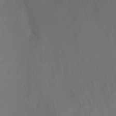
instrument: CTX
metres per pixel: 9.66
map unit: Ht
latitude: -6.8597
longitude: -26.5735
